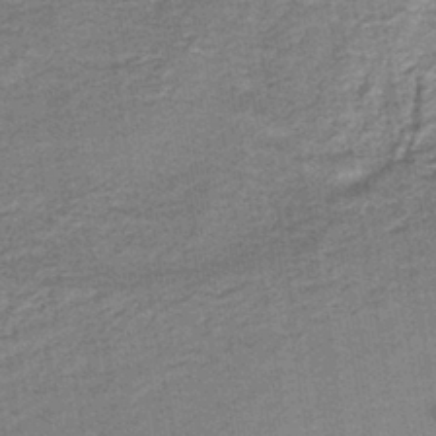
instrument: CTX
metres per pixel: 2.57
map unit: HNb
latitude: -38.9542
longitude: 50.8786
